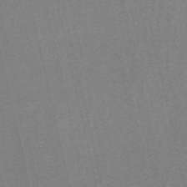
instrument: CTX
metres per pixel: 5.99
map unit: HNb
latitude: -54.1417
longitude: -45.7638
